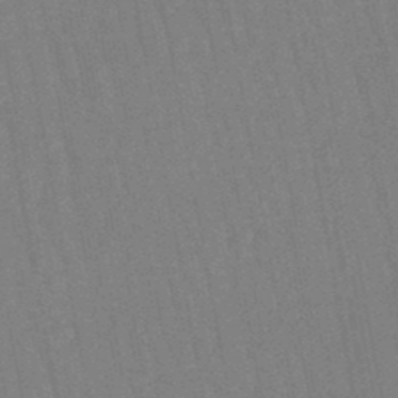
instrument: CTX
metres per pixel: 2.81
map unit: lHb
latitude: -46.3306
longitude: 78.5195
